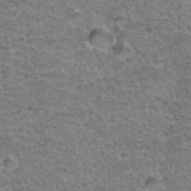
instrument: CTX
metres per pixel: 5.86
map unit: Hto
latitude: 36.5735
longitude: -47.0270
